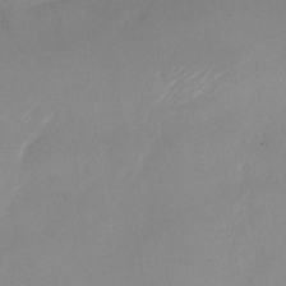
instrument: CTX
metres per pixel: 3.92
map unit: Nhu
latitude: -25.4454
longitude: -72.9136
